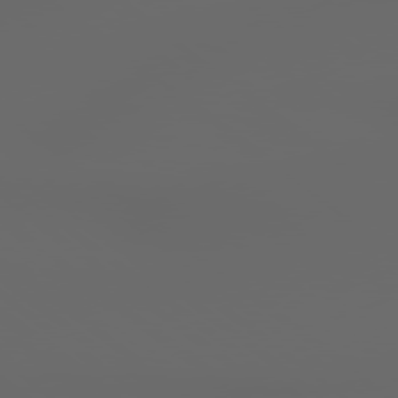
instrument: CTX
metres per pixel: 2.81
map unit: Hpe
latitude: 77.8772
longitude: -178.2145
